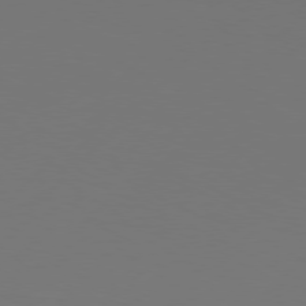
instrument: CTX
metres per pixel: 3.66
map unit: Hpe
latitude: 76.5356
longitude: -127.4804
